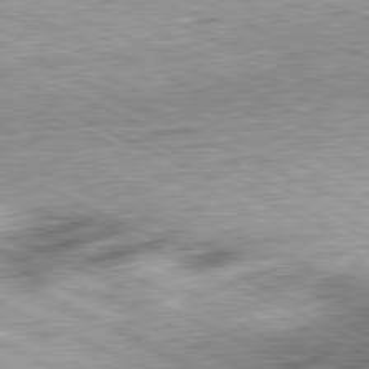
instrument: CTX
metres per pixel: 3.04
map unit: Hpe
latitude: -81.5588
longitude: 10.3873
